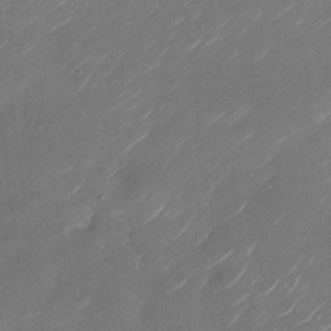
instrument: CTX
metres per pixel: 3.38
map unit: Nhu
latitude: -28.0283
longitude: -72.5735
